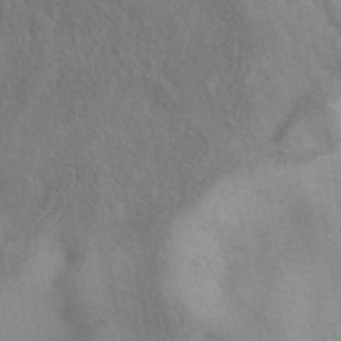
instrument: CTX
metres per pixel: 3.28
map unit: eAb
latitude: 40.6679
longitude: 105.9178
